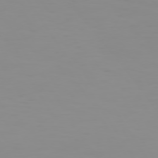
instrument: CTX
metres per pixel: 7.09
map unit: Hpe
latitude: 74.1011
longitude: -127.2915
